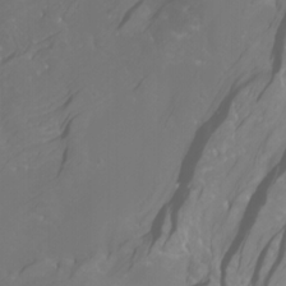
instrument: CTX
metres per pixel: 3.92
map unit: Nhu
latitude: -10.1795
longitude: -69.1781
